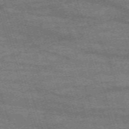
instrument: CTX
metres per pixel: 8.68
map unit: eHh
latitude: -63.1998
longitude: 53.6344
